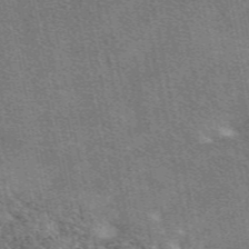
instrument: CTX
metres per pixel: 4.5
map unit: eAb
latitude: 48.8947
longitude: 116.4062
